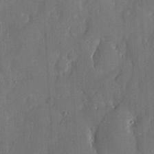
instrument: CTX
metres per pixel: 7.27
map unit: eHh
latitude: 6.6868
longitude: -69.0837
